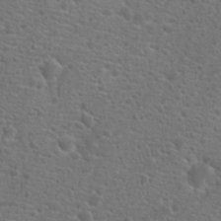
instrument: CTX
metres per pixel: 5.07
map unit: Hto
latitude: 18.7435
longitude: -42.3089
